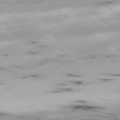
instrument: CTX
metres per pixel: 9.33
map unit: Ap
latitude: -78.6896
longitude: -91.9150
